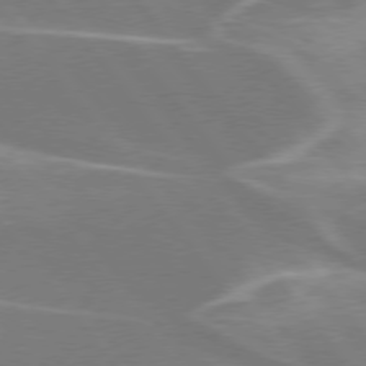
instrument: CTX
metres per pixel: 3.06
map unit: lApd
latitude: 75.9528
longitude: -62.3845
